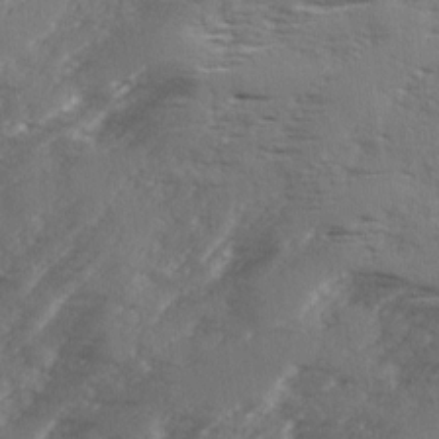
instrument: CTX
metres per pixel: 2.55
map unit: Ave
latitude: 1.9339
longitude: -110.9514
